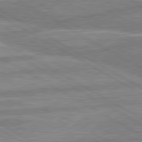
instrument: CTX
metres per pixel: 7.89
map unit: lApd
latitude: 80.3845
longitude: -171.0269
